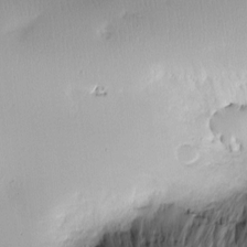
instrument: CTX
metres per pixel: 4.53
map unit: Nve
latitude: -8.4440
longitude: 173.2187
